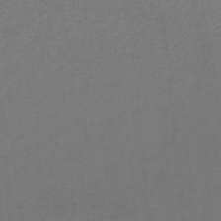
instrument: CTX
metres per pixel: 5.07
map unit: eHb
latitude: -48.2551
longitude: 89.1620
